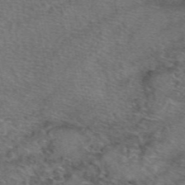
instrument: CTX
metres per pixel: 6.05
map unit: eAb
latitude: 50.7246
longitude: 110.0661
